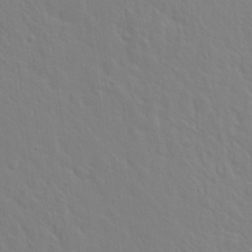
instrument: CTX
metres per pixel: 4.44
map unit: Hto
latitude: 17.8961
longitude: -39.7450
